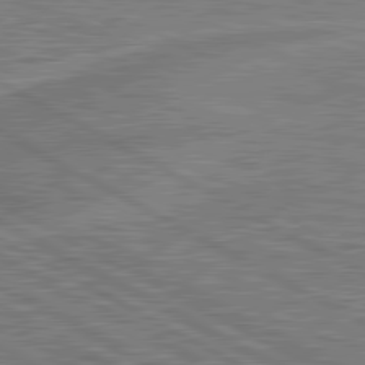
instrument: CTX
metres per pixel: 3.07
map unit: lApd
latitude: 80.9703
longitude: -170.8569
